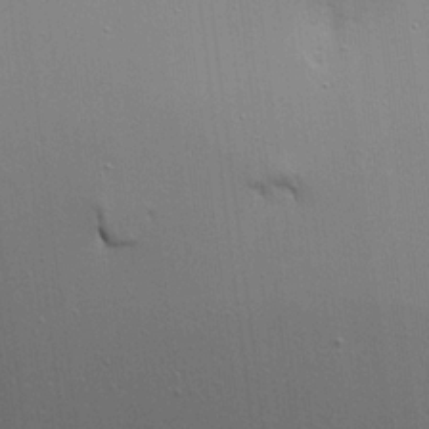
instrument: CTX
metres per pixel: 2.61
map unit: Aa
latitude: 18.3656
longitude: -141.5371
